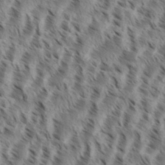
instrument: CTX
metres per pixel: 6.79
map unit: eHh
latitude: 35.3103
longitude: -138.4979
